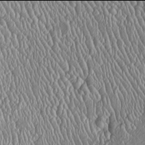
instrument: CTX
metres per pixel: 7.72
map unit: Htu
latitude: -6.0094
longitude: 157.2565
